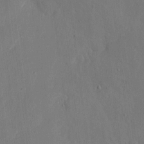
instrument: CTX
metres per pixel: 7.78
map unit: eHh
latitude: 7.5182
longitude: -68.6680
